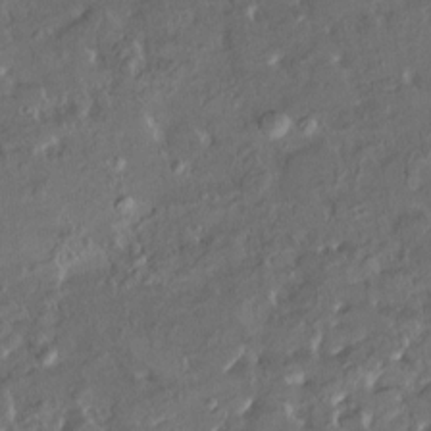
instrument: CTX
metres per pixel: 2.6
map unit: HNhu
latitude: 4.9703
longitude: 9.5399
